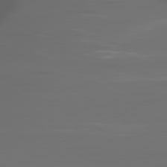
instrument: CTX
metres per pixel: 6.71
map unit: lApd
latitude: 80.0822
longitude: -140.1011
